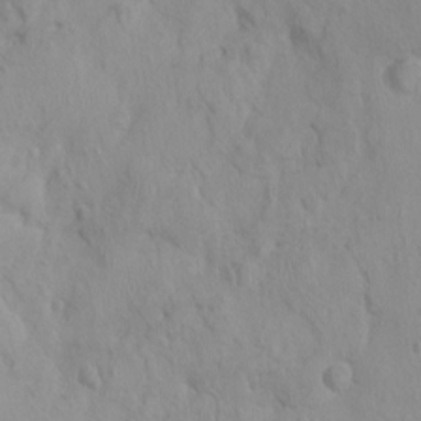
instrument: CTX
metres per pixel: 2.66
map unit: Nhu
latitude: -0.0094
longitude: -16.0822
